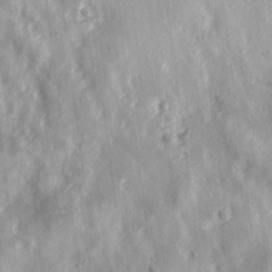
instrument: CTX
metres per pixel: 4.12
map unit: Ave
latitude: 17.4804
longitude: -133.4804
